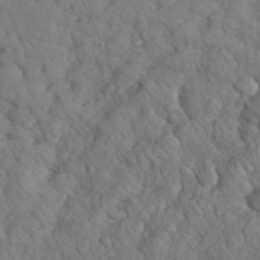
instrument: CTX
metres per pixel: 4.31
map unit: eHh
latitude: 33.2159
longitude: -66.9324
